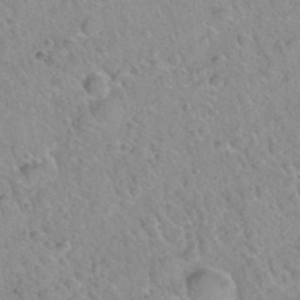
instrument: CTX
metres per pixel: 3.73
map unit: Hto
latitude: 35.1214
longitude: -48.3278
